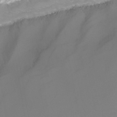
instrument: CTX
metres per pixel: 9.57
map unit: Nhu
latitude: -12.8408
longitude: -59.8205
